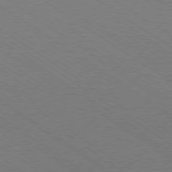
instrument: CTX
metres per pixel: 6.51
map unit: Ap
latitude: -79.8044
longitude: -66.4790
